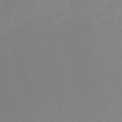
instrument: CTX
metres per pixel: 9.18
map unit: HNb
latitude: -51.8422
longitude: -48.2711
